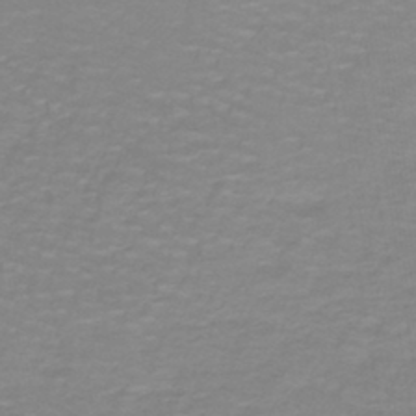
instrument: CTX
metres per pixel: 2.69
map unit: lHb
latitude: -41.5966
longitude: 56.1983
